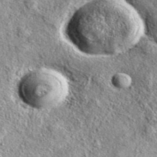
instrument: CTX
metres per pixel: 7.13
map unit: eAb
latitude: 38.3845
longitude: 109.6722
